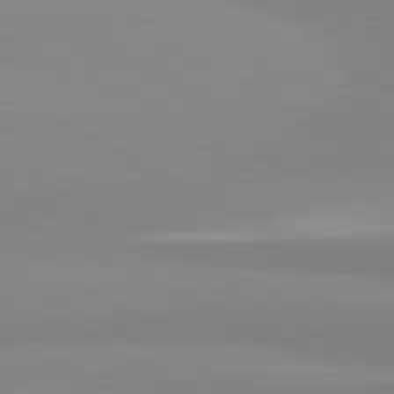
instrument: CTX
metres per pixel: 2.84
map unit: lApd
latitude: 81.4993
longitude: 179.1053
